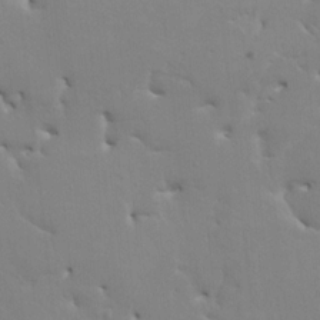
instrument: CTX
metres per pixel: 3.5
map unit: HNhu
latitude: 4.3089
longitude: -4.1389
